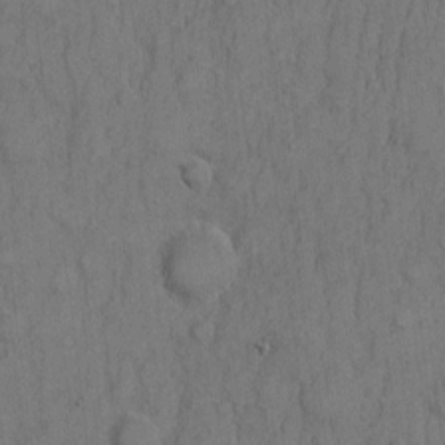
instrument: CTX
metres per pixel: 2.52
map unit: Hto
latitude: 4.9892
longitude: -60.8380
